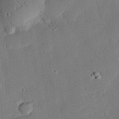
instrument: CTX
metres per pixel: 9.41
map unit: eHh
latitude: 27.3293
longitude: -81.1025
